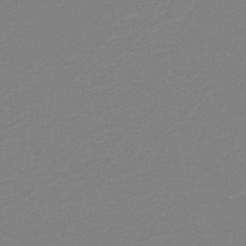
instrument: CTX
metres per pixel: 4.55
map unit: HNb
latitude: -41.4454
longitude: 51.5210
